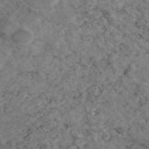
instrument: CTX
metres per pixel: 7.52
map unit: eAb
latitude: 46.3657
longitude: 117.2564
